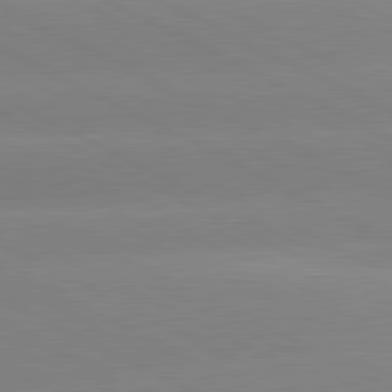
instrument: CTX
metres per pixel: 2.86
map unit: lApd
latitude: 80.7246
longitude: -154.3278
